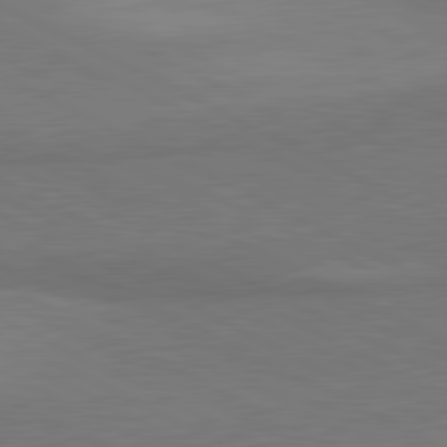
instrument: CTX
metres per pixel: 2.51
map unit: lApd
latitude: 81.4426
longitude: 158.0849
